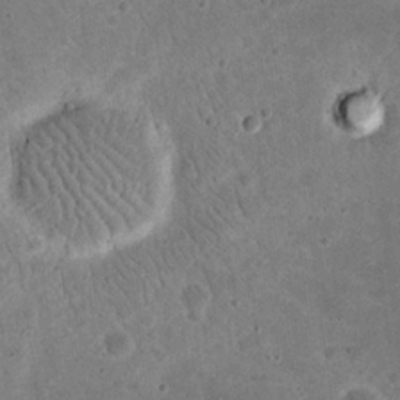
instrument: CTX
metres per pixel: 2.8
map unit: eHh
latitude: 20.6302
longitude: -65.2537
